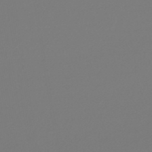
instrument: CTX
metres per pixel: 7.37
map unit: lHb
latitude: -46.9919
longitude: 72.5762
